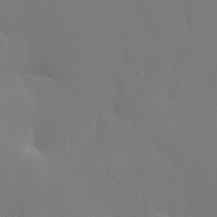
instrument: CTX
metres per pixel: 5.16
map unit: lHvf
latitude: 21.3482
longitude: 145.8989
